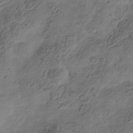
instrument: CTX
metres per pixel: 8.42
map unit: Hve
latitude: -35.1998
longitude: 89.6911
